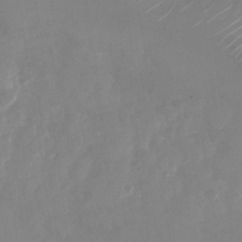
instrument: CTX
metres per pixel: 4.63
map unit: Nhu
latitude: -28.1984
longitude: -68.8947
